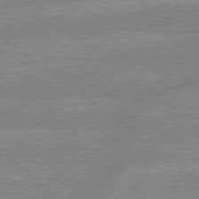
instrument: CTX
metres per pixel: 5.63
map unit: lApd
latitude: 79.3482
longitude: -160.0822
